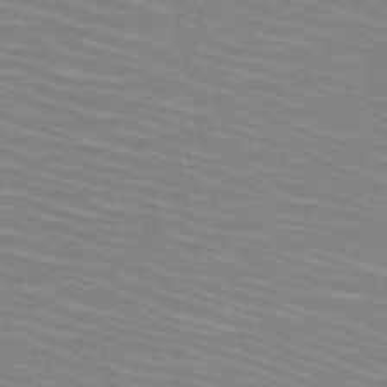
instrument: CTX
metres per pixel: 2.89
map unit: HNb
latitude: -49.8423
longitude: -51.1214
